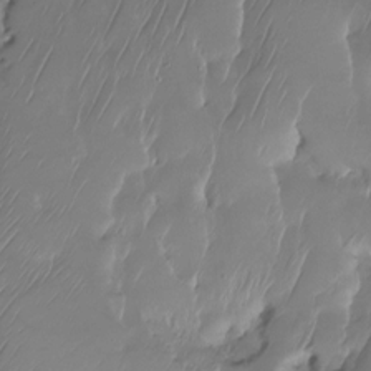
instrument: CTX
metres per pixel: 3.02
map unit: HNhu
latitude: -24.1039
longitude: 50.6896
